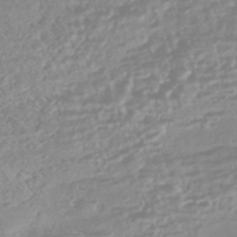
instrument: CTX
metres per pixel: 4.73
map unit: HNhu
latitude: -45.1809
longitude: 100.5951
